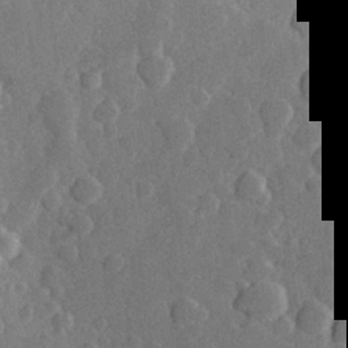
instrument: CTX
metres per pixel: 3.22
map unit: Hve
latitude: 25.5938
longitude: 150.2550
